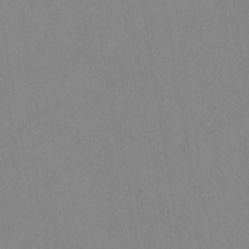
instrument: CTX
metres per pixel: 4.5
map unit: HNhu
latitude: -40.0661
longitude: 101.2564
